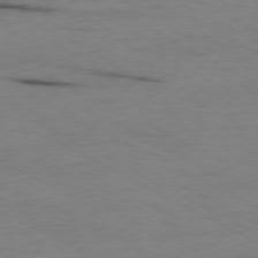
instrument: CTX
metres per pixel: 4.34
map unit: Ap
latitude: -80.4818
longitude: -94.7058
